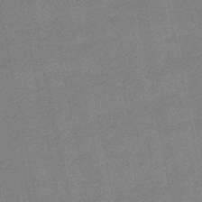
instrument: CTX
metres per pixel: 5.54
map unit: lHb
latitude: -49.5210
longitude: 79.1620
